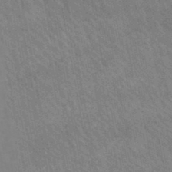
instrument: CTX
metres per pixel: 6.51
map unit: lHb
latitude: -48.0661
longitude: 74.1606
